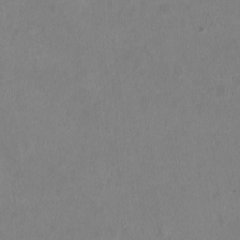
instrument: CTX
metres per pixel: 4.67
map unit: HNhu
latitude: -2.5006
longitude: -0.7057
